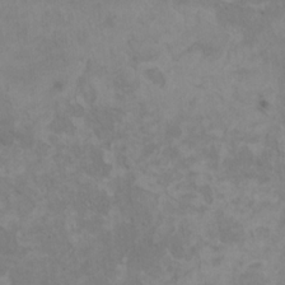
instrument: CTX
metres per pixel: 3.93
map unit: HNhu
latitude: 4.4790
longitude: -4.1011
